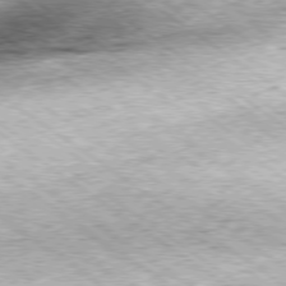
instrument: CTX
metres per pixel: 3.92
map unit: Hpe
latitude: -79.2754
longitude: 7.7477
